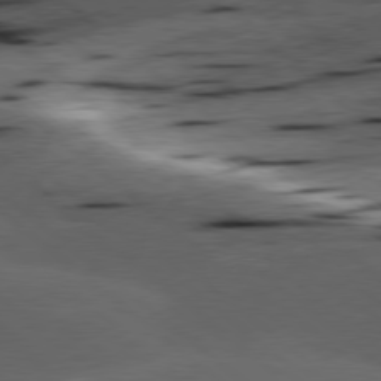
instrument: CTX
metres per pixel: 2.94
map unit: lApd
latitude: 78.4601
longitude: -52.4790
